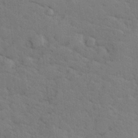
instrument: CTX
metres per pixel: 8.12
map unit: lHvf
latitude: 25.8772
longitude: 143.0297
